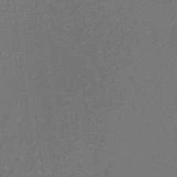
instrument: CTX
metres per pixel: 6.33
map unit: HNb
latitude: -35.7855
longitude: 54.7274
